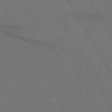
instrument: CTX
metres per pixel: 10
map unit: lApd
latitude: 73.0270
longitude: -73.3671
